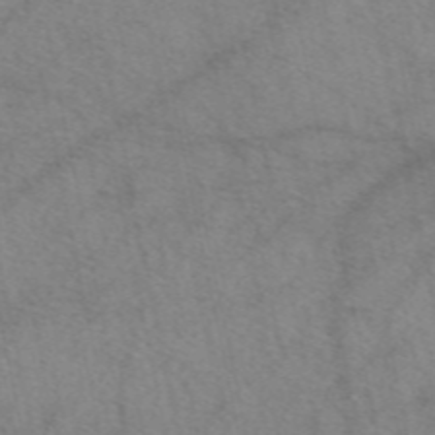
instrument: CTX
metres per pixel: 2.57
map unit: eAb
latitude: 48.8758
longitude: 111.2942
